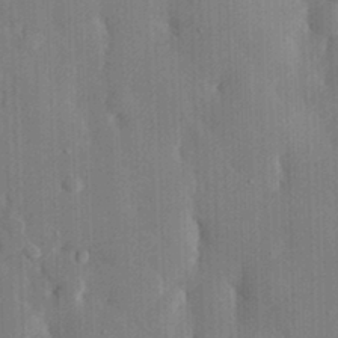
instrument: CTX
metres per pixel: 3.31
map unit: eHh
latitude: 29.6127
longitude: -80.4223
